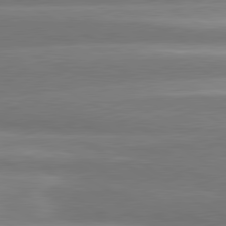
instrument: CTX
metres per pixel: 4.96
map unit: lApd
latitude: 80.8191
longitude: -135.1781
